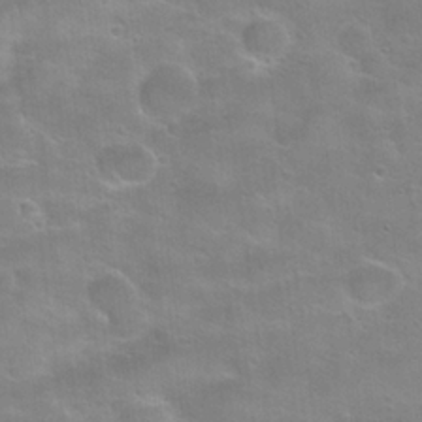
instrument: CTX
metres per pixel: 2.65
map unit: Hto
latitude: 22.8758
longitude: -50.4979
